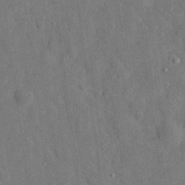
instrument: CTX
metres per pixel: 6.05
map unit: eHh
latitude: 30.9703
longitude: -74.0822
